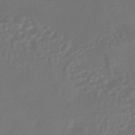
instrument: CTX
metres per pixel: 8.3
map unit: HNhu
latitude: -43.1998
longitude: 92.3117
